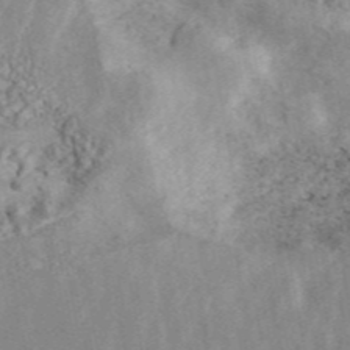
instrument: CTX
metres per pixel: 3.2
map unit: ANa
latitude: 45.9339
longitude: 30.0283
